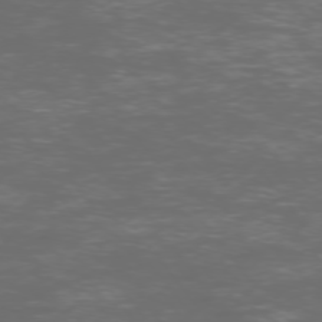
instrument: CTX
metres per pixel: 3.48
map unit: Ap
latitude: -76.4251
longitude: -68.8947
